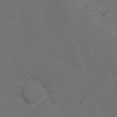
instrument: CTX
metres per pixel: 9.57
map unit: Ht
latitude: -6.9541
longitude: -21.7072
